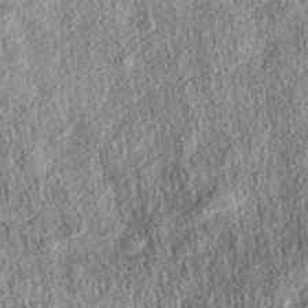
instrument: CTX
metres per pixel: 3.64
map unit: eAb
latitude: 38.2145
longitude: 109.0297
